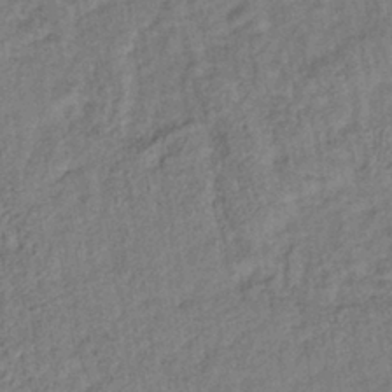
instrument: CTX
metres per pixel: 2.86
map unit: lHb
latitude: -38.1606
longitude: 62.3684
